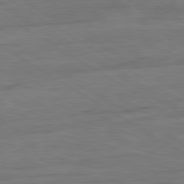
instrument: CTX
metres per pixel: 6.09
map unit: Ap
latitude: -81.1053
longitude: -79.9150
